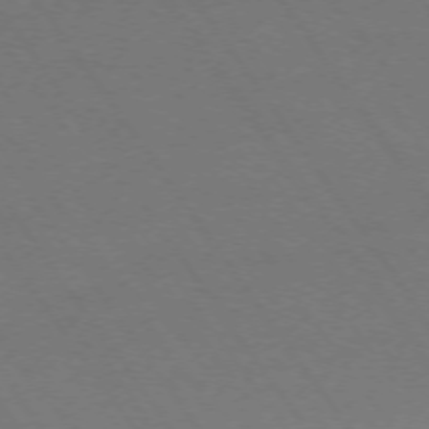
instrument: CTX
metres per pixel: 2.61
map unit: Ap
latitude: -74.3873
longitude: -70.5546
